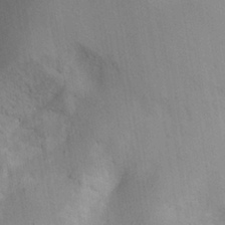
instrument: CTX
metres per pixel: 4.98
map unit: Aa
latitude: 29.5371
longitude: -145.4993
